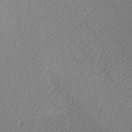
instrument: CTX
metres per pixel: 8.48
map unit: Ave
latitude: -6.7085
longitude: -123.4804
